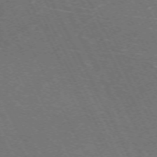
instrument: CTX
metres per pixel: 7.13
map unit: Hpe
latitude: -71.5210
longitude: 8.4629
